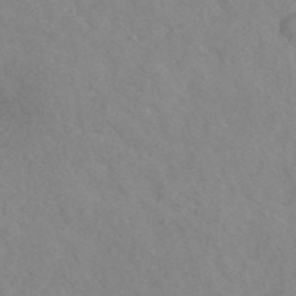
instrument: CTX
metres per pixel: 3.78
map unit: ANa
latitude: 42.6680
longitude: 27.0297
